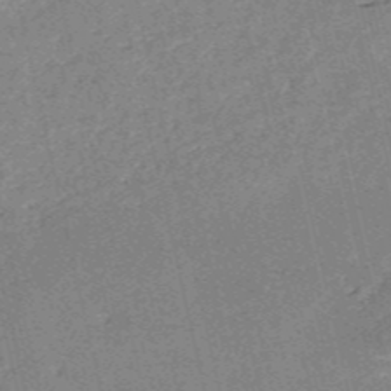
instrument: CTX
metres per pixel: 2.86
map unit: HNb
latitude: -53.7666
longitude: -40.2711
